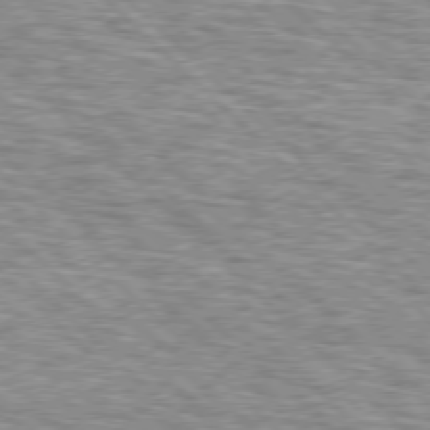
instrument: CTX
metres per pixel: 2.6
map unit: lApd
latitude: 76.2333
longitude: -79.7450
